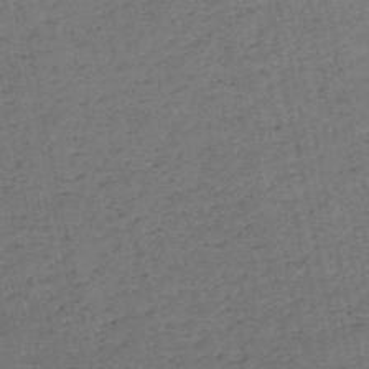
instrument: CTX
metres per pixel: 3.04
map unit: HNb
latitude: -53.7855
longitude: -39.7638
